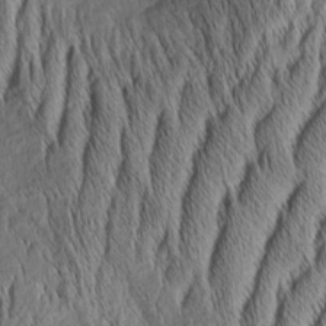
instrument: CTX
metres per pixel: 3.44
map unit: Aa
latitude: 6.8380
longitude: -130.9136
